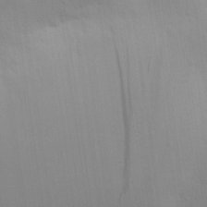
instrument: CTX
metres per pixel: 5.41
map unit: Aa
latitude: 29.0647
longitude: -144.4979
